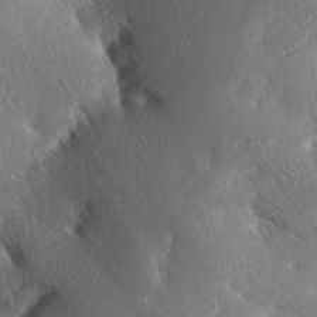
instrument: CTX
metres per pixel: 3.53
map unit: lAa
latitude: -3.6532
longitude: -129.6694
